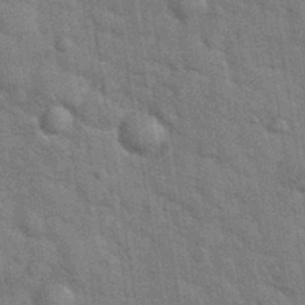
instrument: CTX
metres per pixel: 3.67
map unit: eHh
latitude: 37.1214
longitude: -65.9717
